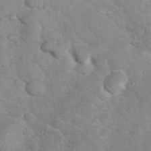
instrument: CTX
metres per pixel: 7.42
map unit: eHh
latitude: 37.1026
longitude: -66.2900
